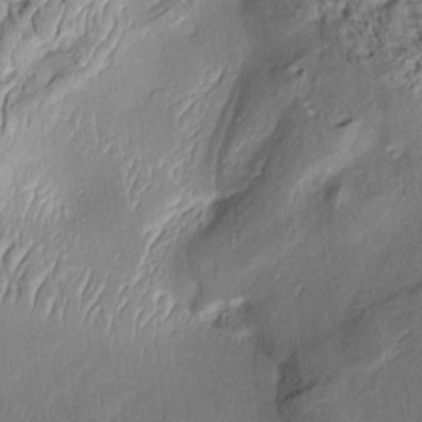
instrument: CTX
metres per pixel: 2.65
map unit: Aa
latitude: 8.9325
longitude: -132.9514
